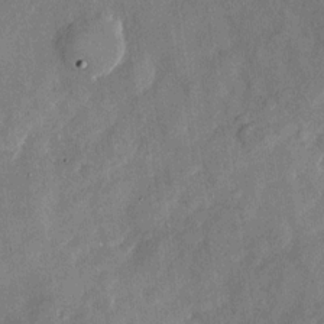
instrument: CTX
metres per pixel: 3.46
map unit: Nhu
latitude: -28.2740
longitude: -72.7813
